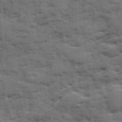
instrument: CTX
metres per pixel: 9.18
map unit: Ave
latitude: 18.8380
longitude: -129.9717
